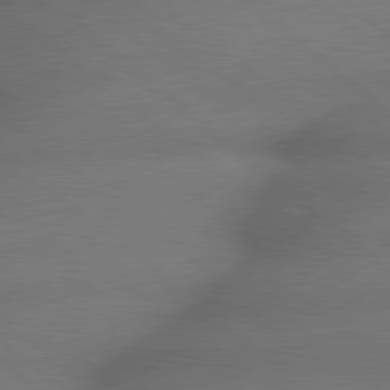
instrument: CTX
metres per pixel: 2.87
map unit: lApd
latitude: 79.2915
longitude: -166.4412
